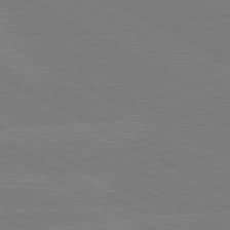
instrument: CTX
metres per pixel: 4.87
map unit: lApd
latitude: 80.5924
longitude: -127.4049
